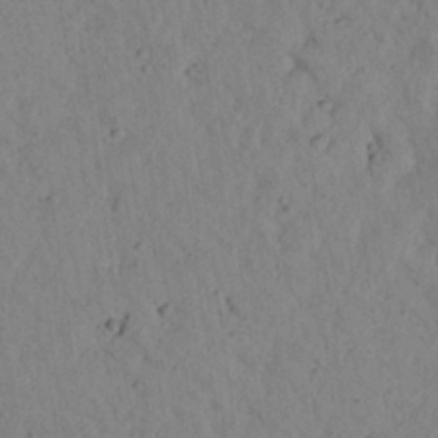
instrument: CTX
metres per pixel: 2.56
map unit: Aa
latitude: 23.1403
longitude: -148.2523
